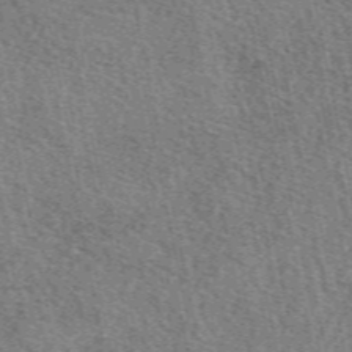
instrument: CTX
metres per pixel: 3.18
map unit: eAb
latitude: 50.8002
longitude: 113.5210
